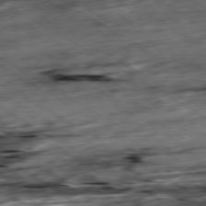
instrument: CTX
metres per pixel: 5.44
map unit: Hpe
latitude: -79.4454
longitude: -20.2901
